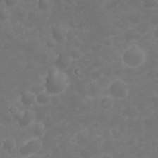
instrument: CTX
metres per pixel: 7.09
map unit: Nhu
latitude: 23.4804
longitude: -61.0269
